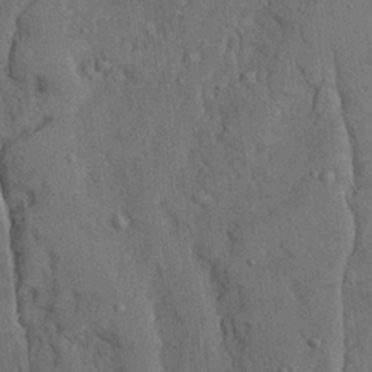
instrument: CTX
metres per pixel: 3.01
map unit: Ave
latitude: 23.7638
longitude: -133.6883
